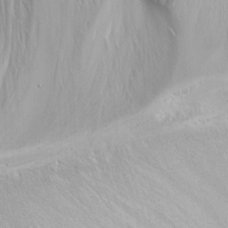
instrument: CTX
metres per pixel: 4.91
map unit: Nhu
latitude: -7.1053
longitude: -65.1214
